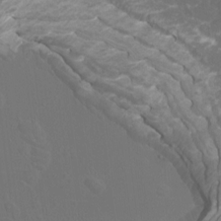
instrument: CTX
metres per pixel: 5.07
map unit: Htu
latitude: -11.3321
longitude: -72.5357
